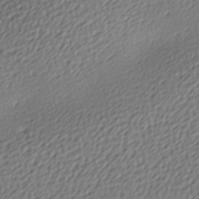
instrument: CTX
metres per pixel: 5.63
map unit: lAa
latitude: -9.7478
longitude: -126.8002
